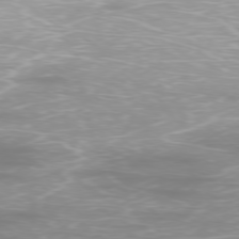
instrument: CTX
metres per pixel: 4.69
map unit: Ap
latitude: -78.2172
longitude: -94.1011
